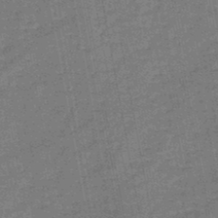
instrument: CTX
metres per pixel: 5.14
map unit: HNb
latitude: -46.4062
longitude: -36.3845
